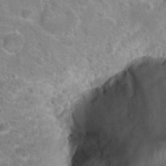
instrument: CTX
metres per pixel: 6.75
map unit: Hto
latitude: 18.3845
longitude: -41.2725
